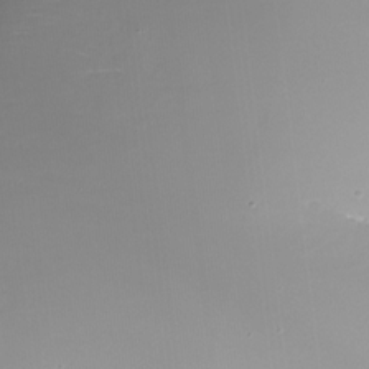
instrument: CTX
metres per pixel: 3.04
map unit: Nhu
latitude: -27.8233
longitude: -78.9514
